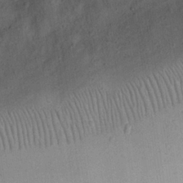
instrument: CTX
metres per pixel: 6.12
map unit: eHh
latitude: 23.8205
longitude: -68.5357
